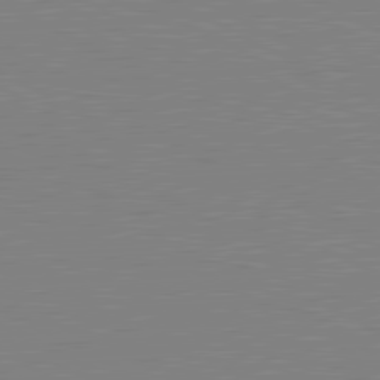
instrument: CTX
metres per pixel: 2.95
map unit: lApd
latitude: 80.8380
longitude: 150.5385
